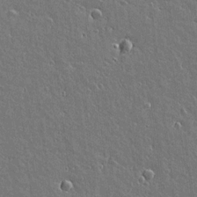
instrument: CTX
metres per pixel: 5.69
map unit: lAvf
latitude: 15.9906
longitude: -128.5735
